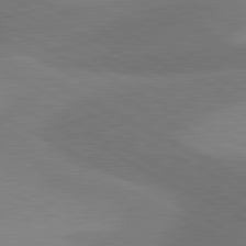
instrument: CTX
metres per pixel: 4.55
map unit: lApd
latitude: 81.1025
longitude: 127.8044
